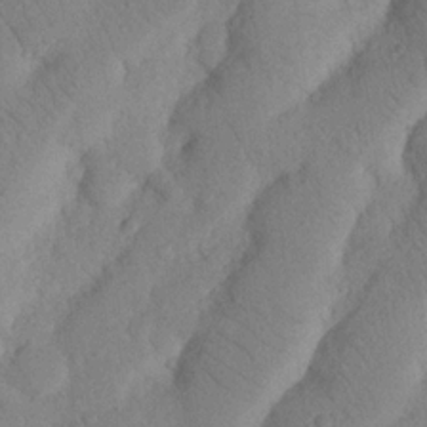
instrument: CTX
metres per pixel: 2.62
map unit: Nhu
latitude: 20.9325
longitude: -74.1578
